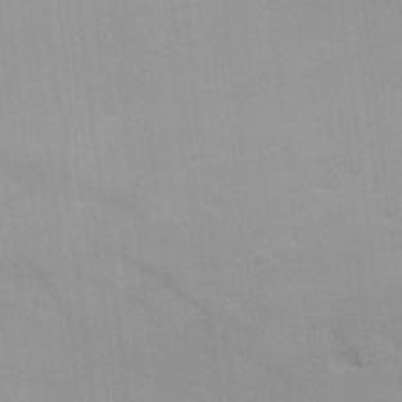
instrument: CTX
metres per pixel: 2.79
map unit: Ave
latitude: 17.0458
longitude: -138.6868
